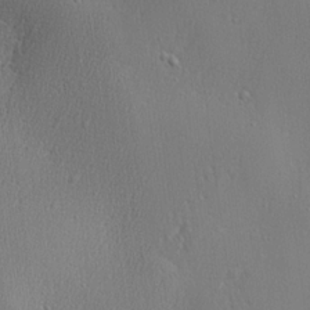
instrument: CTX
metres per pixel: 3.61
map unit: lHvf
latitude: 23.1970
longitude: 141.6911
